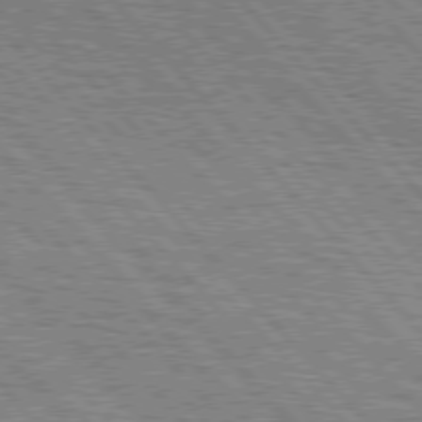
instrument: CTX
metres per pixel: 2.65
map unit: lApd
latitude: 76.8569
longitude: -72.2145
